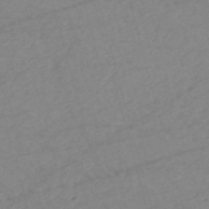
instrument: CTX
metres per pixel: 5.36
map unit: HNb
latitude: -54.0472
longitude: -49.6883
